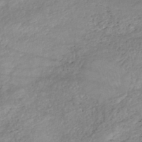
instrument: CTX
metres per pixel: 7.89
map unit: eHh
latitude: -45.7100
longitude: -28.4034
